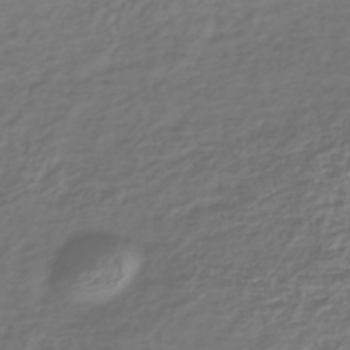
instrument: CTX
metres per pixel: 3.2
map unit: lHb
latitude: -41.0108
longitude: 73.5021
